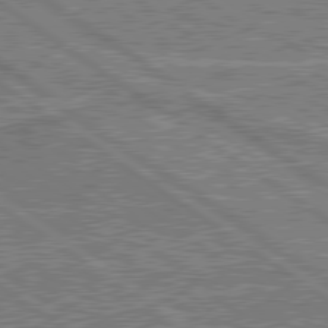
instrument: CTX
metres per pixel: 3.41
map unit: lApd
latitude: 79.8206
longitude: 170.8597
